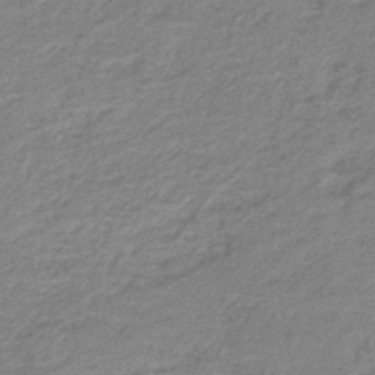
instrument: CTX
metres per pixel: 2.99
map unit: lHb
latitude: -41.2187
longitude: 53.8233
